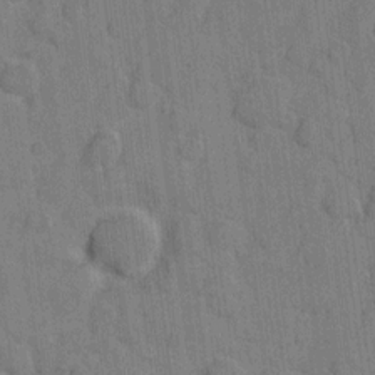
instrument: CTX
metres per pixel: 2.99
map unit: eHh
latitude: 8.2145
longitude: -65.9150
